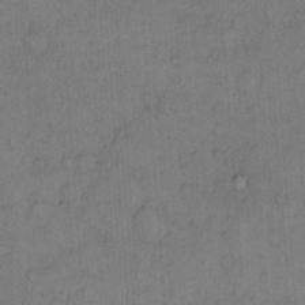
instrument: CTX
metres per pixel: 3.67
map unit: Hto
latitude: 12.4412
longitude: -57.1025
